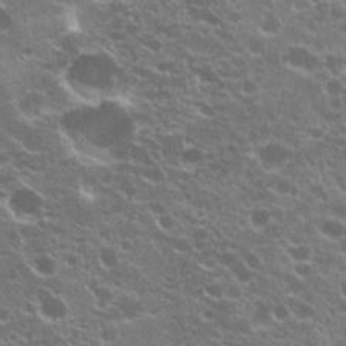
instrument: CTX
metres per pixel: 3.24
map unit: Hto
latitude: 20.9514
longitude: -34.8758
